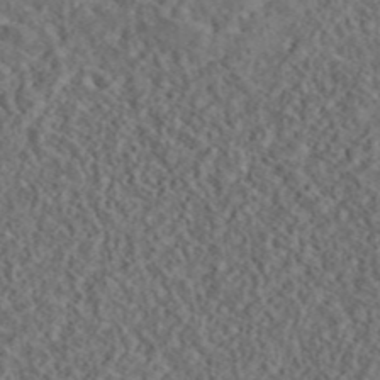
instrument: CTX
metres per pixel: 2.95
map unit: eAb
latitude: 43.6505
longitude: 116.4062
